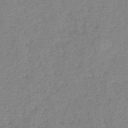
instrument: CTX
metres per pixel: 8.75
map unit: eHb
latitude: -40.5951
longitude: 79.7288
